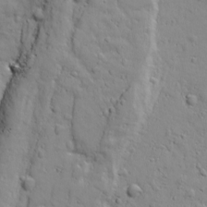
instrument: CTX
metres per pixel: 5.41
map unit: Ave
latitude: 18.2144
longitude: -132.7057
